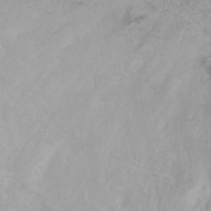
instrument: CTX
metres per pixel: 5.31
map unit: eHh
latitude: 31.6316
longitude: -59.9528
